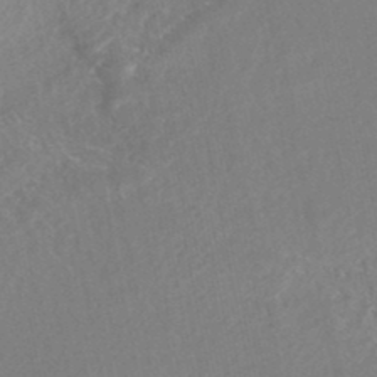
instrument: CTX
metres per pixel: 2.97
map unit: HNhu
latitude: -47.5777
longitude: 103.0864
